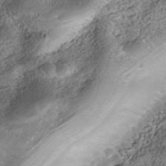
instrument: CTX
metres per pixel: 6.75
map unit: Nhe
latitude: -39.8234
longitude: -116.9892
